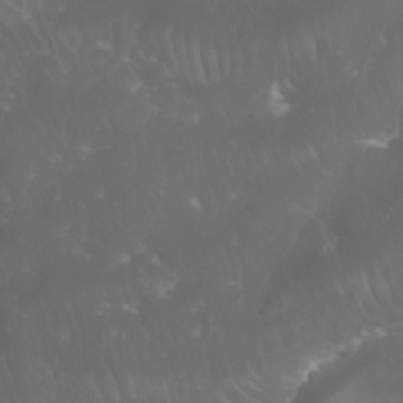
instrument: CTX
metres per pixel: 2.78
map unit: Nhu
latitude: 28.5923
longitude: -65.7261
